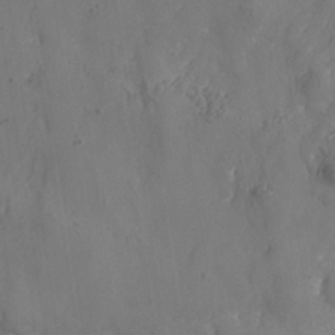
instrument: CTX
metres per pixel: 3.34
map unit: Nhe
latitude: -37.1431
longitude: 138.3684
